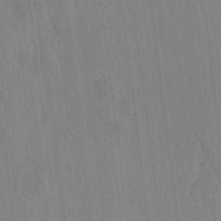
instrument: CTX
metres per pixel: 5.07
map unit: HNhu
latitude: -3.7855
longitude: 14.4818
